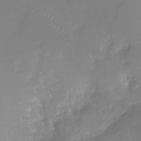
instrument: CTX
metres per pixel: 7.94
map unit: Nhu
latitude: -29.8611
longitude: -63.9717
